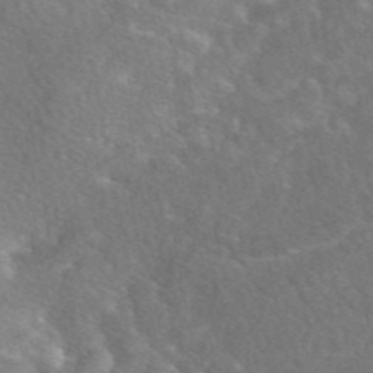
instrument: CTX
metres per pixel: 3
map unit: eAb
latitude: 48.6113
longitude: 118.0850
